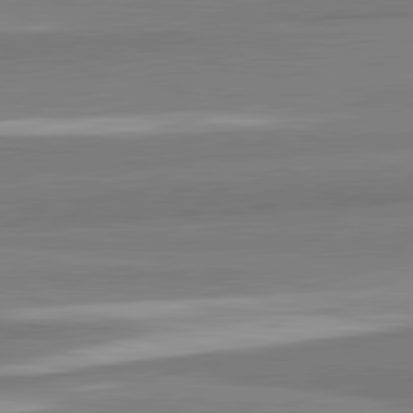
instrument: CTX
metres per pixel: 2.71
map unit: lApd
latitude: 82.3278
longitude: 173.5210
